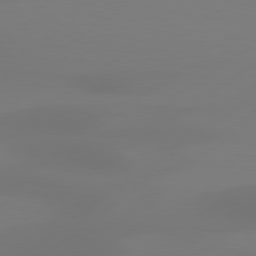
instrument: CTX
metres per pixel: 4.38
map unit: Hpe
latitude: 78.3090
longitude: -129.3670
